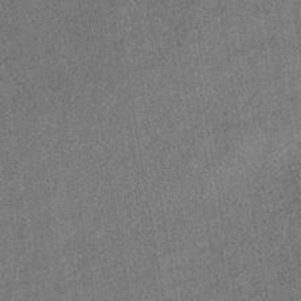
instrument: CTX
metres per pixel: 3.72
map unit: lHb
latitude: -38.0850
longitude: 74.3307
